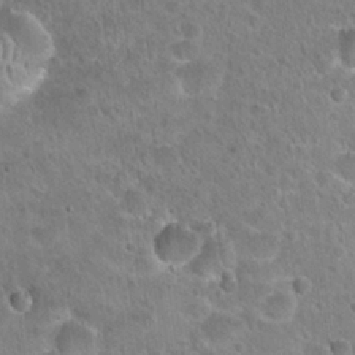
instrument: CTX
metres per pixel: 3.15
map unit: Hto
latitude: 21.5938
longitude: -48.7435
